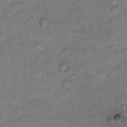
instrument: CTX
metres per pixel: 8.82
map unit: Nhu
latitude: 14.9514
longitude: -31.2915
